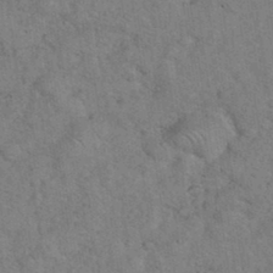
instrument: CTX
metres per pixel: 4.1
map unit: eHh
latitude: 36.4412
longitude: -64.4223
